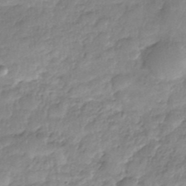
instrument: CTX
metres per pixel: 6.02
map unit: Nhe
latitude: -36.4251
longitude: -179.5749
